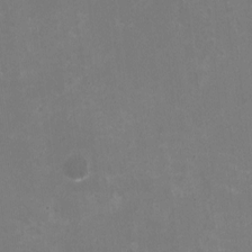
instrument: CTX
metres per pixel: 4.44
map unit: HNhu
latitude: -2.7463
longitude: -3.6127
